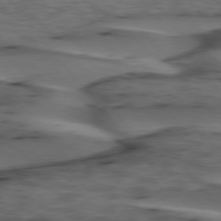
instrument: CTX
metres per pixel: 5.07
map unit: lApd
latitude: 75.8961
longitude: -71.4426
